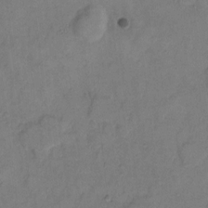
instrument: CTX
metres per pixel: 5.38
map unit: eHh
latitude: 7.8583
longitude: -62.6869
